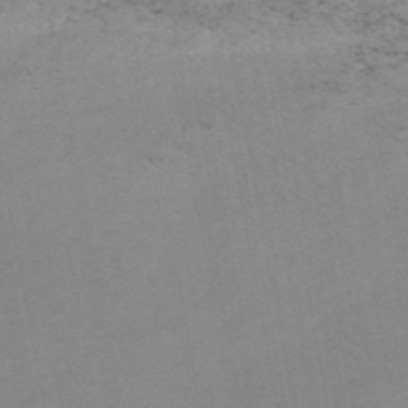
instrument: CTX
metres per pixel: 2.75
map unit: HNhu
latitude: -48.1795
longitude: 100.4628
